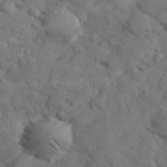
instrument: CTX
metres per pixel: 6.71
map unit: eHh
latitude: 38.0633
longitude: -67.7071
